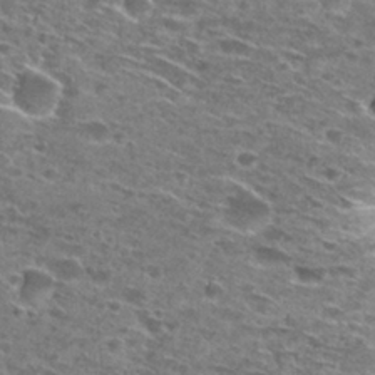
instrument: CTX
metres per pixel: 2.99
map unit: Hto
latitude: 28.4412
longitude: -46.4034
